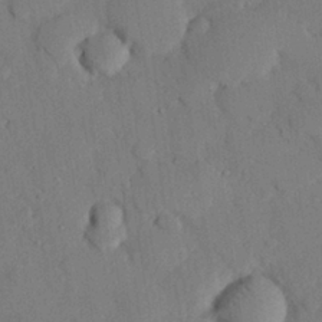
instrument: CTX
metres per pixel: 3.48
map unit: eHh
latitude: 26.6680
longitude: -80.2333
